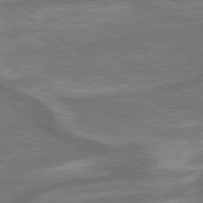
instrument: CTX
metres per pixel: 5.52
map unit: lApd
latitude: 79.5182
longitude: -171.5749
